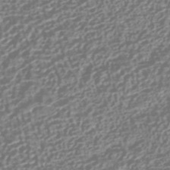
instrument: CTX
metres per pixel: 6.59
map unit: HNhu
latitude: -42.6140
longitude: 106.8219
